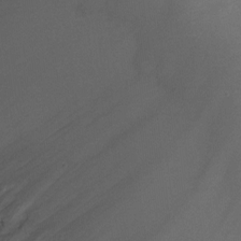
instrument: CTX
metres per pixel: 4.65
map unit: Ht
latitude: 1.2537
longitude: -19.9150
